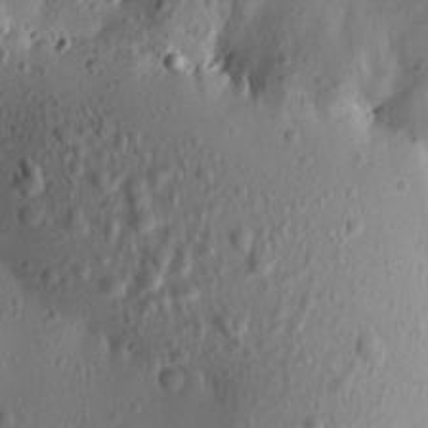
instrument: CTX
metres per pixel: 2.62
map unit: Aa
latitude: 15.2348
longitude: -142.7057
